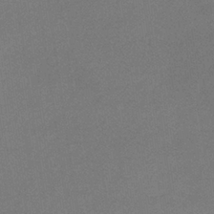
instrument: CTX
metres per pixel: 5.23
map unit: lHb
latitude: -34.3306
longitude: 68.1038
